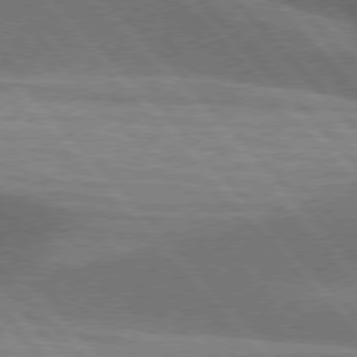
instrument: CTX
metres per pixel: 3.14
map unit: lApd
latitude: 76.4034
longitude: -62.4790
